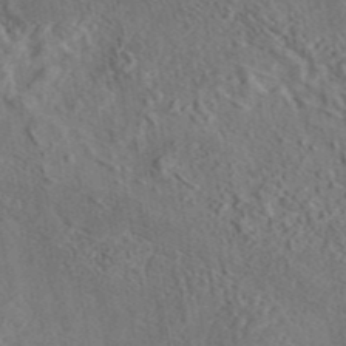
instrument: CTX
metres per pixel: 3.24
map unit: eAb
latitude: 43.3104
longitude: 114.7652
